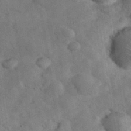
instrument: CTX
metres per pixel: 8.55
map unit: eHh
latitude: 37.5182
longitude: -67.3670
